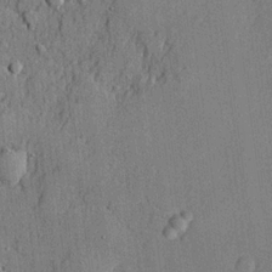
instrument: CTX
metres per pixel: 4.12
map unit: lHvf
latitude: 21.5749
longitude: 144.1417
